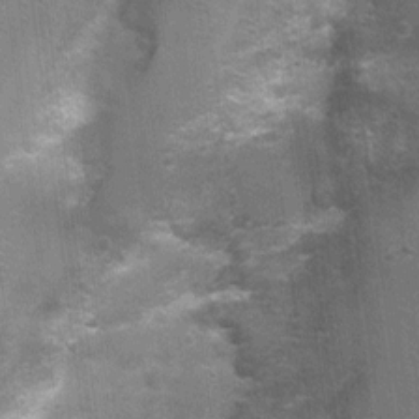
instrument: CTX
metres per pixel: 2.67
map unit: Nhu
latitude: 2.3656
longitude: -17.7638
